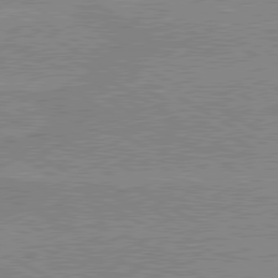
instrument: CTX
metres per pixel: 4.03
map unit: lApd
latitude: 80.1011
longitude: 168.1983
